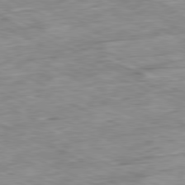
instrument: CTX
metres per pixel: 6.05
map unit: Ap
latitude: -81.0676
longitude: -87.1403
